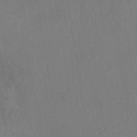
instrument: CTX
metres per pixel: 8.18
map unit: eHh
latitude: -41.7855
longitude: 122.4062
